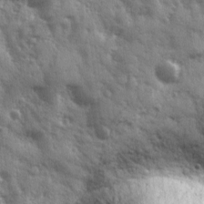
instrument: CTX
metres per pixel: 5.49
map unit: Ave
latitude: 12.2145
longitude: -103.1781
